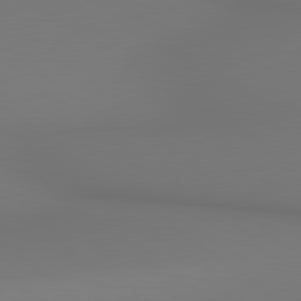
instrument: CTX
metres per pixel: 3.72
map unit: lApd
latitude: 80.5924
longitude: 153.6344
